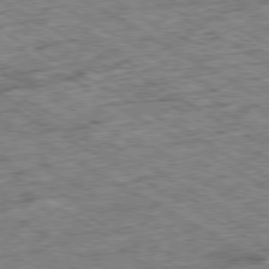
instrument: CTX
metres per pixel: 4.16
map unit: Ap
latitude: -80.0661
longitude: -85.6316
